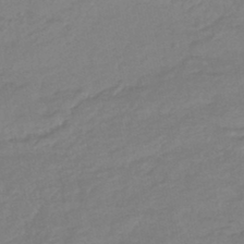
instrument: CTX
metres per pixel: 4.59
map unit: HNhu
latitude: -45.9367
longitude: 94.1605
